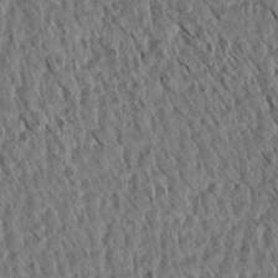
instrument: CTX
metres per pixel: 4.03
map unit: Aa
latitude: 14.1578
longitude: -144.2522
